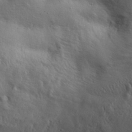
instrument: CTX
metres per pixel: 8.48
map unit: eHh
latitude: 30.4412
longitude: -68.7624
